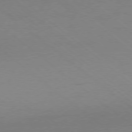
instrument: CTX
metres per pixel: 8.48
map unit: Ap
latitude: -78.6518
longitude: -99.4426
